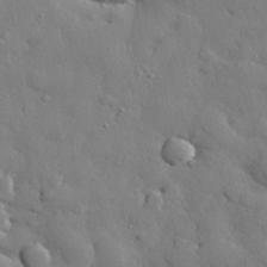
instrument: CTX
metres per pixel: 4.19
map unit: eHh
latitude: 28.3467
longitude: -78.5168
